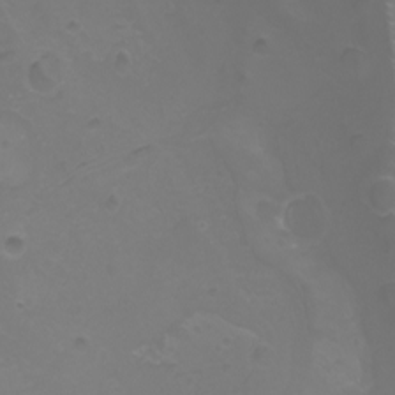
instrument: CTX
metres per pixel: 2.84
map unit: Nhu
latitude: -8.2739
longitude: -93.9339
